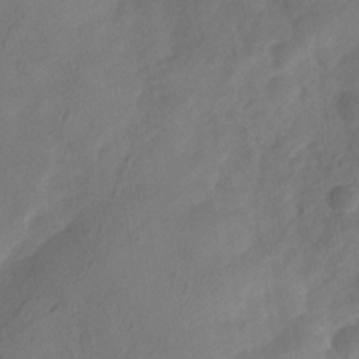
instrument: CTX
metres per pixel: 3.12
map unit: Nhu
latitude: -29.9178
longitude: -63.3860
